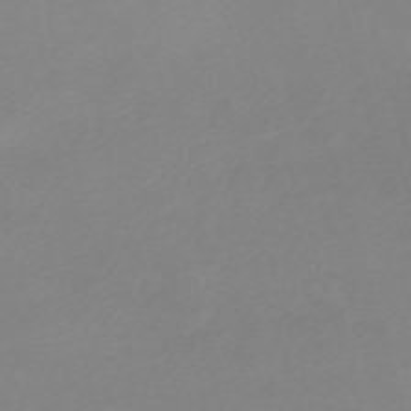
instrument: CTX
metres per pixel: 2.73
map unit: eHh
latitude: -61.8233
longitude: 52.7274
